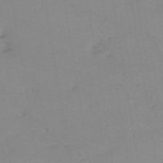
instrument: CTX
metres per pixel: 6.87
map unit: HNb
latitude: -53.9745
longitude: -48.7624
